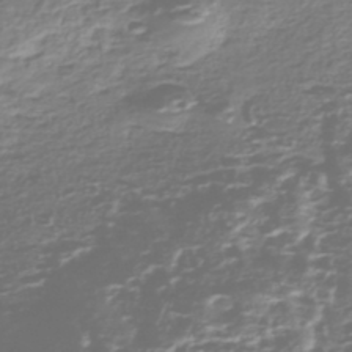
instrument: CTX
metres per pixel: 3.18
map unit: Nhe
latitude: -47.0486
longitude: -171.5560
